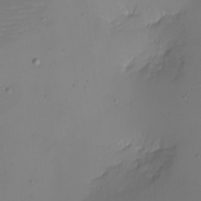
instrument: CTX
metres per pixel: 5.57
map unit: eHh
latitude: -5.4832
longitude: -83.8394
